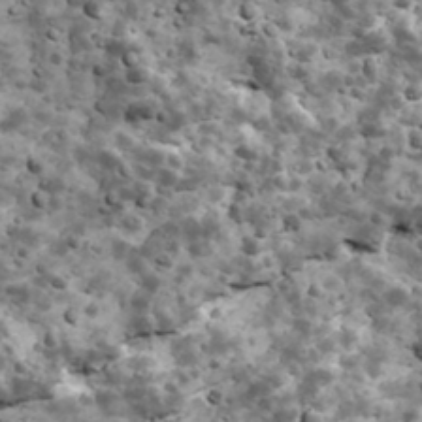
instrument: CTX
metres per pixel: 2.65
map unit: Ave
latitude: 17.5182
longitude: -134.6112
